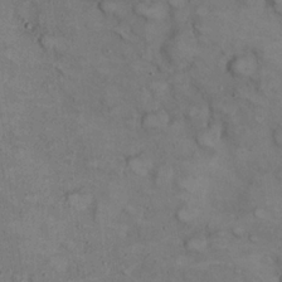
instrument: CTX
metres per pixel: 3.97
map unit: eHh
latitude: 22.3089
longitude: -60.1389
